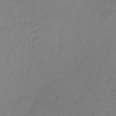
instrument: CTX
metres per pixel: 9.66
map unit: HNb
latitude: -31.8800
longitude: 59.1809
